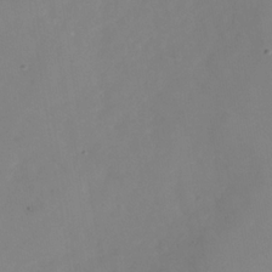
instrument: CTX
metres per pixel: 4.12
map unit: Nhe
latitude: -37.4265
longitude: -86.8947
